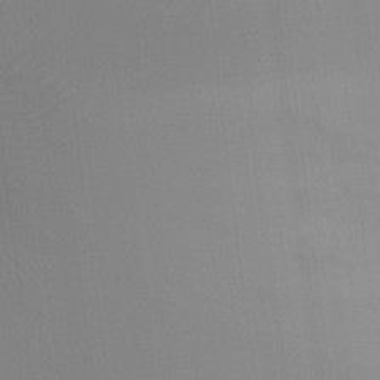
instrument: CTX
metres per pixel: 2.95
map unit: Ht
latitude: -10.4062
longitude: -29.4048
